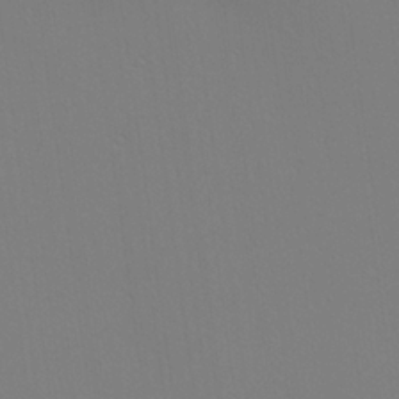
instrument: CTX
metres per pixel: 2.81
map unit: Ave
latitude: 23.6505
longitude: -135.8016
